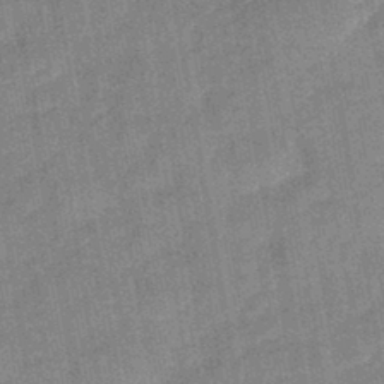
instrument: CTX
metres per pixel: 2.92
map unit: lHb
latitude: -43.2187
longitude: 80.0661
